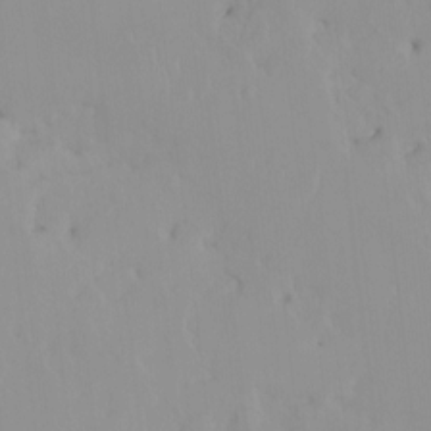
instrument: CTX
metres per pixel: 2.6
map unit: HNhu
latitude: -0.5007
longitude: -6.4412
